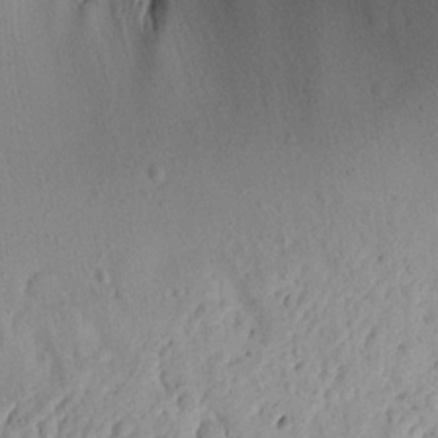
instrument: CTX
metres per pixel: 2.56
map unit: Aa
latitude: 13.4427
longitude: -140.8191
